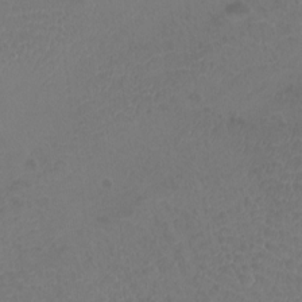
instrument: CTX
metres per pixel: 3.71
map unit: Htu
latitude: -11.3699
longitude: -72.8380
